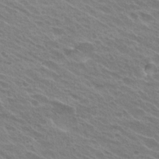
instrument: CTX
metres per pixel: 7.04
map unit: Hto
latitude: 25.7827
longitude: -36.2712
